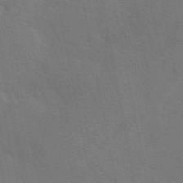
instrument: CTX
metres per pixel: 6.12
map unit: eAb
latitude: 46.0633
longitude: 121.0675
